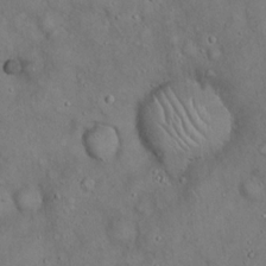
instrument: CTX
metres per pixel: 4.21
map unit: Hto
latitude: 18.7057
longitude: -60.3467
